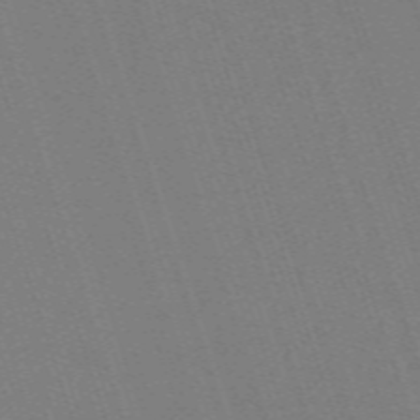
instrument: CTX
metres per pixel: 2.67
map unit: eHh
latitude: -63.1431
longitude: 51.1809
